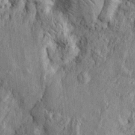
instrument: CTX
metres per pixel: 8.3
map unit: Htu
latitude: -4.9352
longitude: 158.2550
